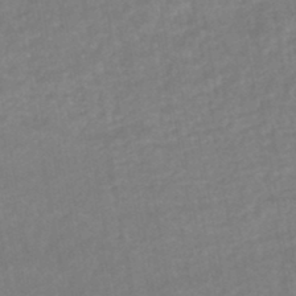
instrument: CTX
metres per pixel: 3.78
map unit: lHb
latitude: -44.7841
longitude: 73.1242
